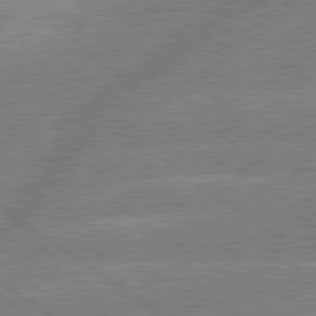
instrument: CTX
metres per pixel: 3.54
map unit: lApd
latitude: 79.5371
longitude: -145.1592
